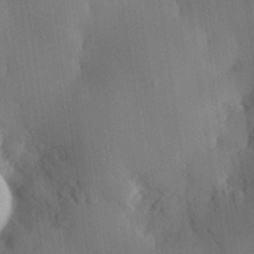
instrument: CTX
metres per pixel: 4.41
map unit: eHh
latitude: 28.0255
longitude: -79.4049
